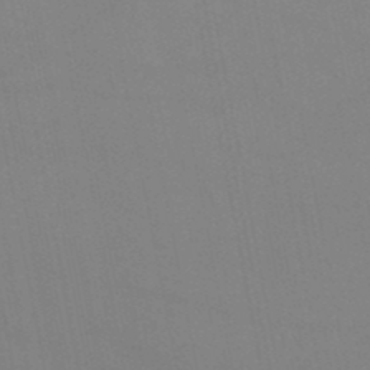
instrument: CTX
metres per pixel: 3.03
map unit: lHb
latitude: -44.9731
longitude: 76.8597
